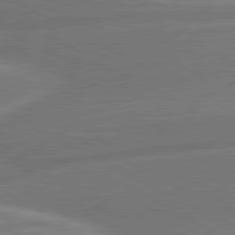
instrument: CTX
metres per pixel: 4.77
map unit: lApd
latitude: 80.6679
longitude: 128.2551
